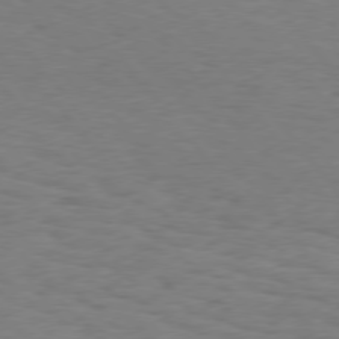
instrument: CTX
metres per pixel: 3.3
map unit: Hpe
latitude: 75.8961
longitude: -133.9906
